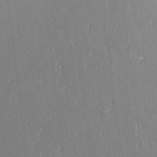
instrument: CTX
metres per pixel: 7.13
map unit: lAvf
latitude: 14.6113
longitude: -128.3467
